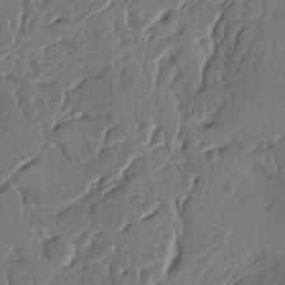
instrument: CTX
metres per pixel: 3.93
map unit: Nhu
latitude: 14.9892
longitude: -78.6680
